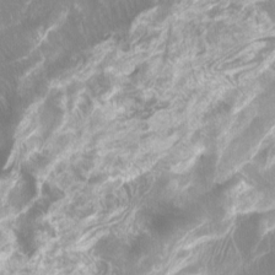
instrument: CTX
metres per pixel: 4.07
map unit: Htu
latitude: -7.2943
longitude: -49.4615
